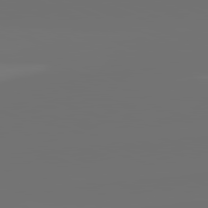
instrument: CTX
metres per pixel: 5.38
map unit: lApd
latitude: 82.2333
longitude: -154.2333
